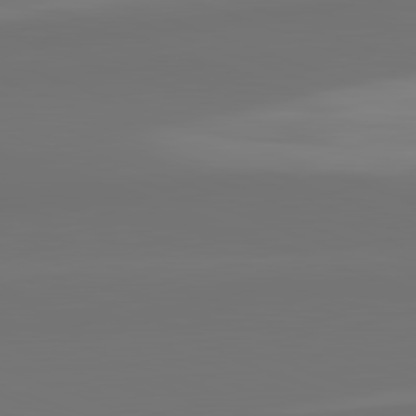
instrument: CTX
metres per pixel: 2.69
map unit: lApd
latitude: 82.3467
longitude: 159.1620
